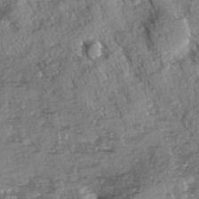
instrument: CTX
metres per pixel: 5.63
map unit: Ave
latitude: -1.4266
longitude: -111.4616
